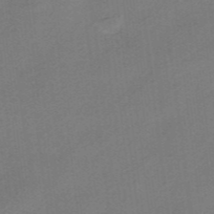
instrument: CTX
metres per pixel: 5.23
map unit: HNhu
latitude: -41.0864
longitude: 103.7478
